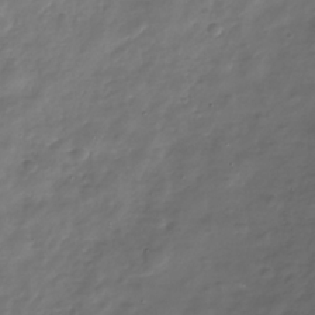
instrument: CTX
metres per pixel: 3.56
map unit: Nhe
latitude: -34.6896
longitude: -89.1970
